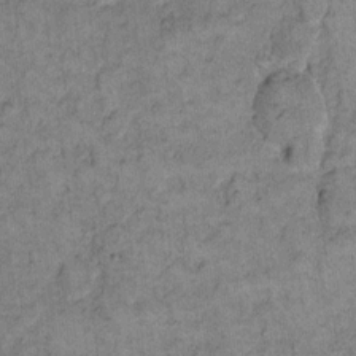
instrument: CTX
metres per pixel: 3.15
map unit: eHh
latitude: 12.8758
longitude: -65.1214
